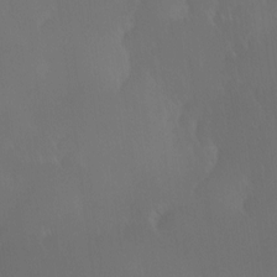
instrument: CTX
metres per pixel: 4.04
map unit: Ave
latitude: 12.4790
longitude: -105.5938
